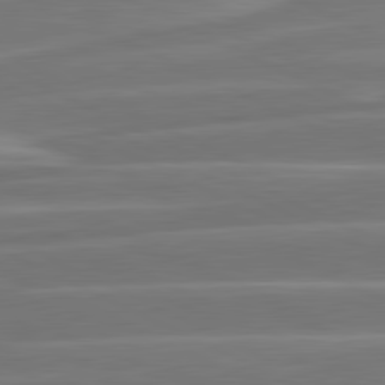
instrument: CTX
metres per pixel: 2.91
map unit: lApd
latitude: 81.3293
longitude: -130.0444
